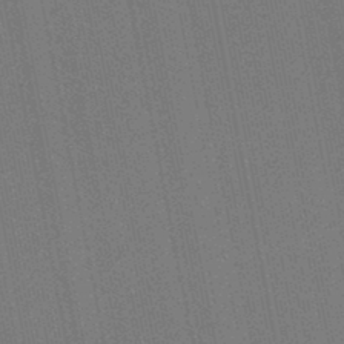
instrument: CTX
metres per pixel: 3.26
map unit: lHb
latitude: -46.3306
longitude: 77.7478
